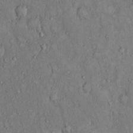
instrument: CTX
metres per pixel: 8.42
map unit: Hto
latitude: 11.8583
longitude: -60.1578
